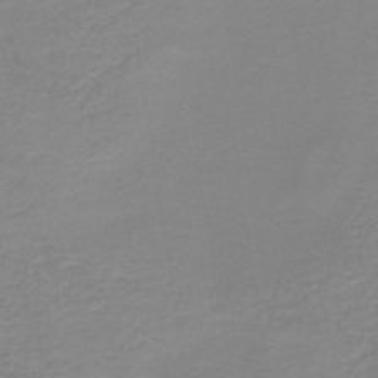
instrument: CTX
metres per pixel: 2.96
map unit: HNb
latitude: -44.8786
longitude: 53.1620
